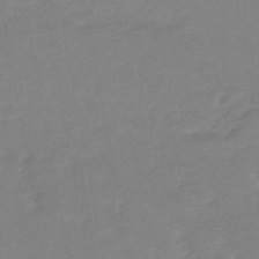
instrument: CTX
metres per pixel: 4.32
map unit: eHb
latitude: -46.3873
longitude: 88.8030
